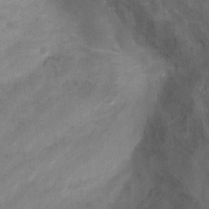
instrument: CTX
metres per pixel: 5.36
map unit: Ht
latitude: 2.3467
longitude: -25.8961
